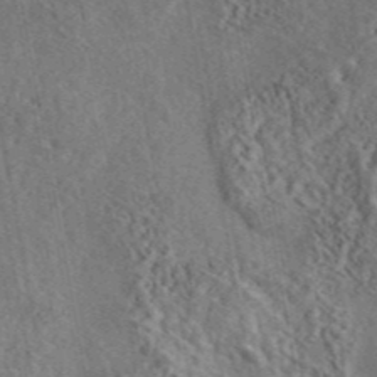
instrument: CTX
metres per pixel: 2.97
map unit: eAb
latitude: 43.8206
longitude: 115.3887
